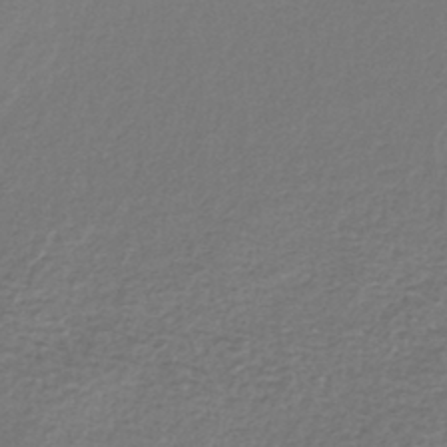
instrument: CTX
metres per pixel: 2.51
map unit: lHb
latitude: -41.0108
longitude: 70.6896
